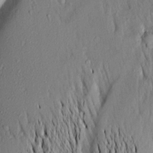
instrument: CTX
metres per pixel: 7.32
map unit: Aa
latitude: 18.5734
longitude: -148.7057
